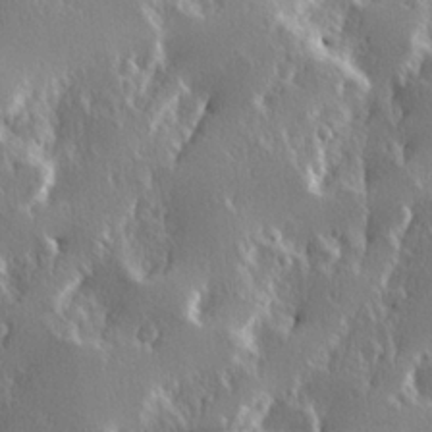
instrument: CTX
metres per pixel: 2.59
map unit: Hve
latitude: 23.4048
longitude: 146.2172
